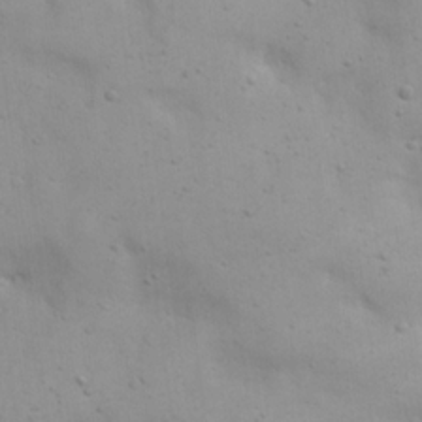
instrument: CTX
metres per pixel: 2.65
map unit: eHh
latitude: 20.6113
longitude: -61.7071
